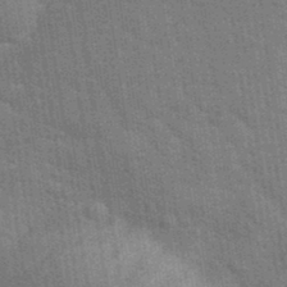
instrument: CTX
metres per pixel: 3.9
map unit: eHh
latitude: 36.5546
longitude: -66.4034
